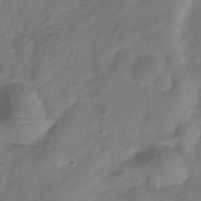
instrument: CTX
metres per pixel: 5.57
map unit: Hve
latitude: -33.7478
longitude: 90.4629
